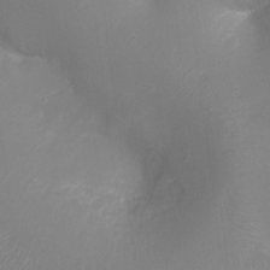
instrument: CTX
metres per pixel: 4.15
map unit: Ht
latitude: -16.5196
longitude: -42.9703
